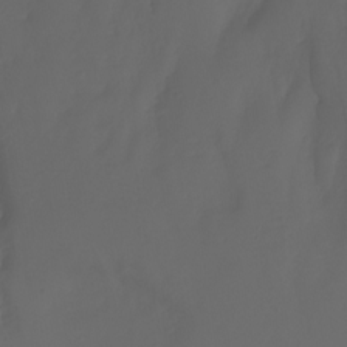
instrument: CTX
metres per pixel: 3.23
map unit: Htu
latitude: -7.4454
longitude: -71.1970
